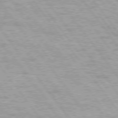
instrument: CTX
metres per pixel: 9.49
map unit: lApd
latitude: 74.8002
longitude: -48.3845
